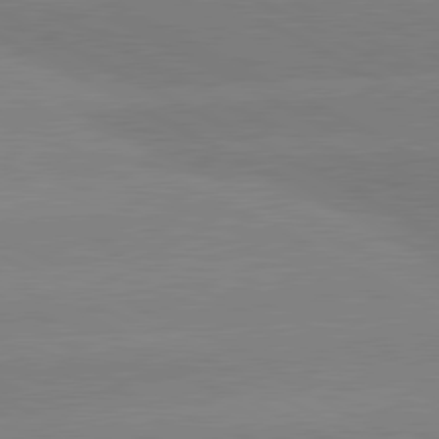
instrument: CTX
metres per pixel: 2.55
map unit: lApd
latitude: 80.9136
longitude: -150.4223
